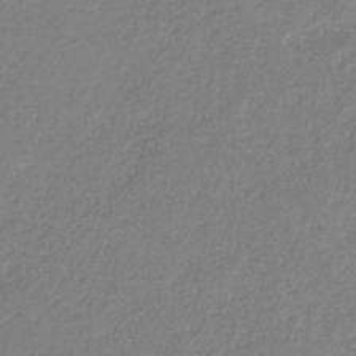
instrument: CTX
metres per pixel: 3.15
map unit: HNb
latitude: -33.9556
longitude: 55.7289
